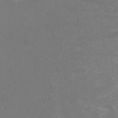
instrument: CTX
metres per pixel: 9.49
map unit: HNhu
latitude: -0.8597
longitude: -3.8961
